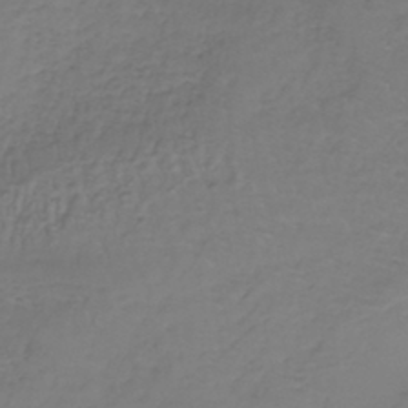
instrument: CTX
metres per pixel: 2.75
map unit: lHb
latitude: -38.4818
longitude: 61.8800
